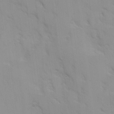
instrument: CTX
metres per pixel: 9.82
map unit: Ave
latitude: 9.0836
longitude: -103.4804
